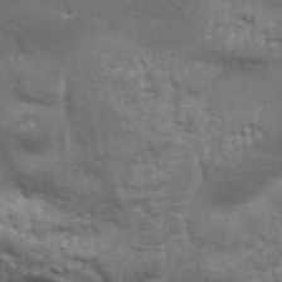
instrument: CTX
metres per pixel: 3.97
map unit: Aa
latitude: 33.9906
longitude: -136.2145
